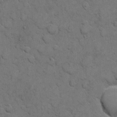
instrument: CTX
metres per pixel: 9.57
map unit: eHh
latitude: 5.9528
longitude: -65.1592
